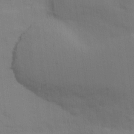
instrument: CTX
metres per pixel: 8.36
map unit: Ave
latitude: 17.1970
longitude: -128.9702
